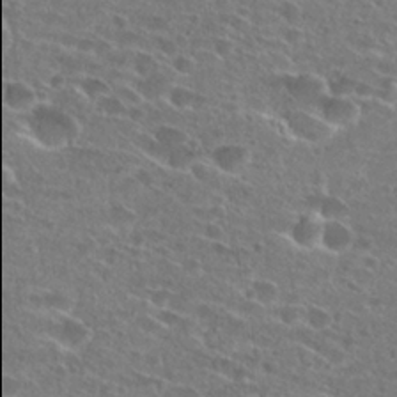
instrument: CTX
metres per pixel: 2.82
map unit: Hto
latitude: 26.2712
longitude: -45.9906
